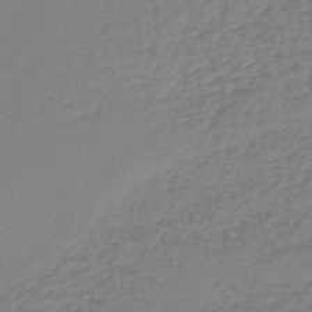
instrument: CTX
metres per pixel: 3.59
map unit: lHb
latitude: -45.6344
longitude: 62.5951
